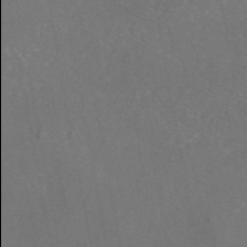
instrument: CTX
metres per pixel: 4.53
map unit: eAb
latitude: 46.8191
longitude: 110.0094
